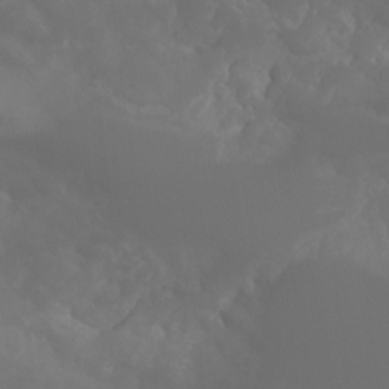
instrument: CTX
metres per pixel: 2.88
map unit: Aa
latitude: -8.8786
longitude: -78.2145
